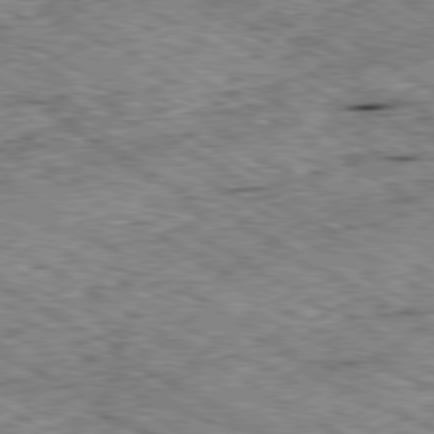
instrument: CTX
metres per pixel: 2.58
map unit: Ap
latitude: -80.2740
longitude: -49.2159
